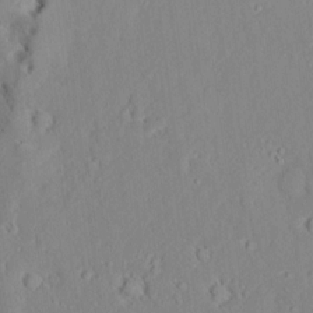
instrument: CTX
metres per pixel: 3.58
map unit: Aa
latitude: 9.4238
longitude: -135.4993
